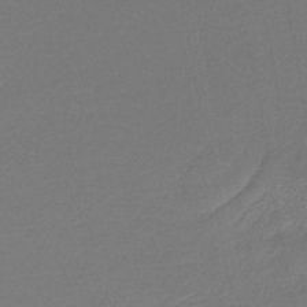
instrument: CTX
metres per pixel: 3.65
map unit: lHb
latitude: -43.9178
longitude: 60.0283
